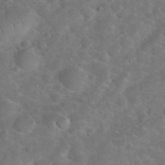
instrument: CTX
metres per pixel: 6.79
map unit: eHh
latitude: 36.9325
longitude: -64.9703
